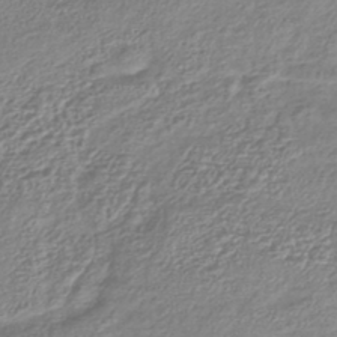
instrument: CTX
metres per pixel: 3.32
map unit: lHb
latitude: -42.4440
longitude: 76.0283
